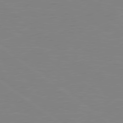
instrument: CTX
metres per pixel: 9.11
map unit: Hpe
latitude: 78.9136
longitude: -124.9324
